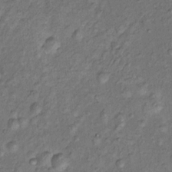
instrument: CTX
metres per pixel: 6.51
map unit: Nhu
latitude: 11.0459
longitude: -27.3293
